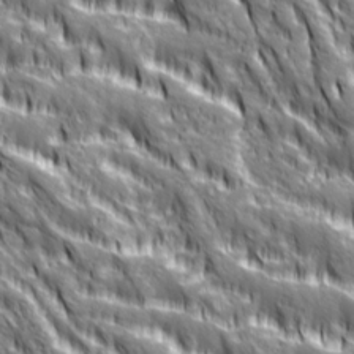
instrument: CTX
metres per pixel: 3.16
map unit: Ave
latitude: 20.1389
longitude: -134.7813
